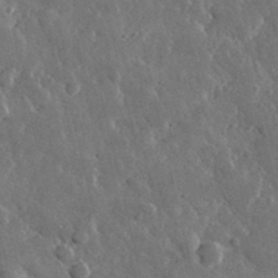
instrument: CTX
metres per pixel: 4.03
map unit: lHvf
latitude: 32.9703
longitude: -87.4615
